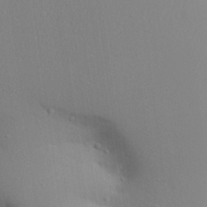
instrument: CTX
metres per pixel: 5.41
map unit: Aa
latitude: 22.5924
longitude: -146.2334
